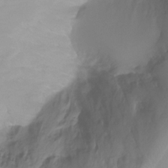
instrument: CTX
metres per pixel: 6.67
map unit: Ht
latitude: -6.8030
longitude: -30.1200
